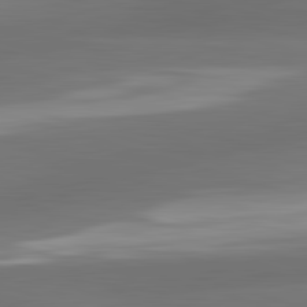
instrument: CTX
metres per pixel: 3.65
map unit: lApd
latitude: 83.1781
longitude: -132.1578
